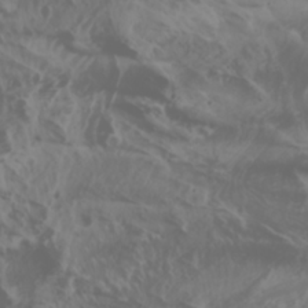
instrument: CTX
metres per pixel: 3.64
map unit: Htu
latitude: -1.0109
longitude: -77.4426
